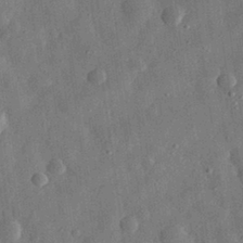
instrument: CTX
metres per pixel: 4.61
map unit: eHh
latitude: 31.3104
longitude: -75.2537
